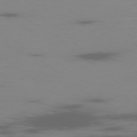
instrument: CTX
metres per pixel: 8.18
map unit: Ap
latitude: -79.0486
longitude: -70.4034
